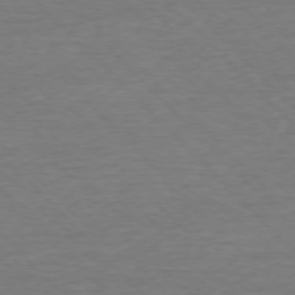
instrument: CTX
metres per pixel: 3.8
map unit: Ap
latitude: -76.7841
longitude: -94.7435
